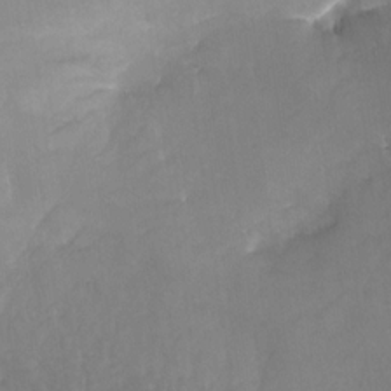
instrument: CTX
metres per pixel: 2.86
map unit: Nhu
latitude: -28.7463
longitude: -63.4427
